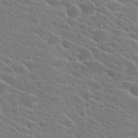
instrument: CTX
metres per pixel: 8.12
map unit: Hto
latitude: 24.6679
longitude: -40.9513
